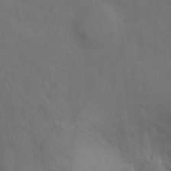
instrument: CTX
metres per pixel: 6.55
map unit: Ht
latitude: 11.9528
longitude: -40.5734
